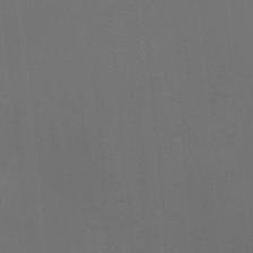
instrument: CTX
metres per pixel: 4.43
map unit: Ht
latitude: -4.6707
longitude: -62.9892
